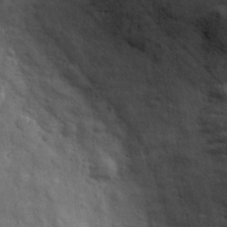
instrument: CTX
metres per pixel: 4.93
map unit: eHh
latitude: 30.1389
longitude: -71.8016
